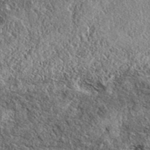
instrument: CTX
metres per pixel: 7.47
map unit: eAb
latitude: 37.9339
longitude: 109.7100
